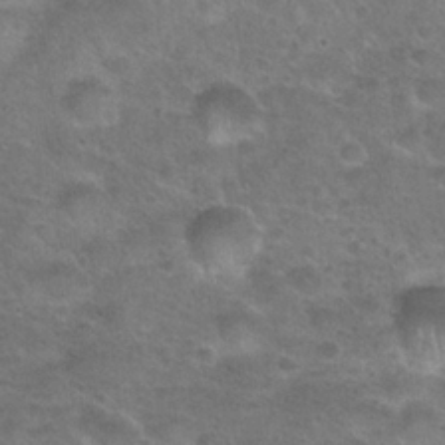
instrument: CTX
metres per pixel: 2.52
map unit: Hto
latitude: 23.5371
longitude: -49.4615
